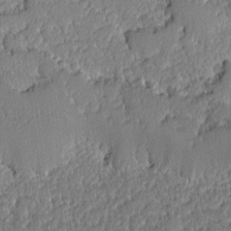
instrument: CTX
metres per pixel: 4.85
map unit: Ave
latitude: -9.0486
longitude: -116.3845
